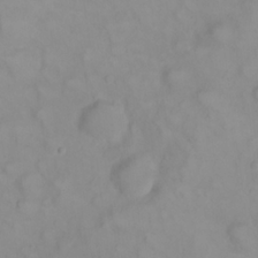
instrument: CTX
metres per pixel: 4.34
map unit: eHh
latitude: 22.8569
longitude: -61.5560
